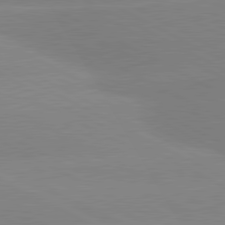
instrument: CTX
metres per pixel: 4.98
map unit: lApd
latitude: 80.6868
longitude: -154.1578
